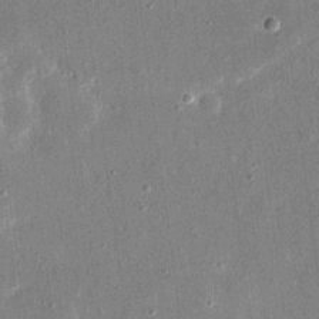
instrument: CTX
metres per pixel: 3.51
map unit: eHh
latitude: 17.4426
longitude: -70.8569
